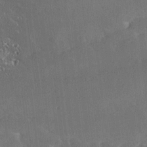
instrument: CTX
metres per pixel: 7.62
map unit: Ave
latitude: 18.6112
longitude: -137.4616
